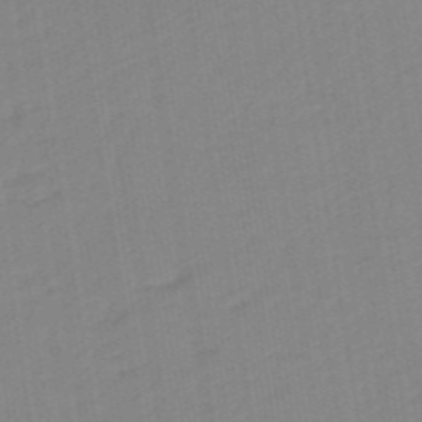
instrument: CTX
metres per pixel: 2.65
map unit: eHb
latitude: -48.2551
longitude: 87.6533
